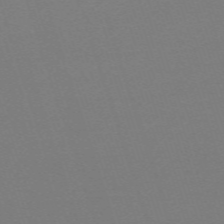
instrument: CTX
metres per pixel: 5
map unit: eHh
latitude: -62.8408
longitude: 52.0283
